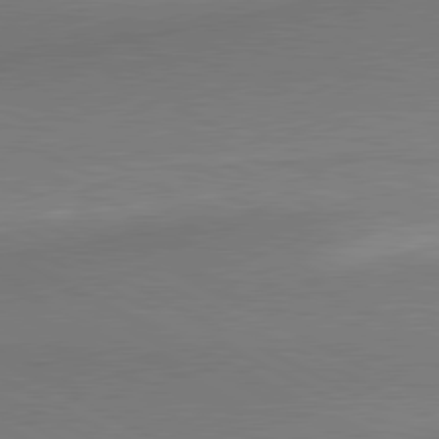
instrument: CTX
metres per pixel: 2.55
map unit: lApd
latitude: 80.5357
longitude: 167.2376
